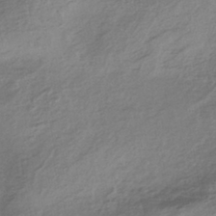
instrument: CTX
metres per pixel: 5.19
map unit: HNhu
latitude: -43.4265
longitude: 103.2565
